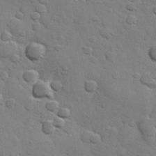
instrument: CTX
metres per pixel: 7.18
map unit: Hve
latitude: 23.7072
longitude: 148.4629
